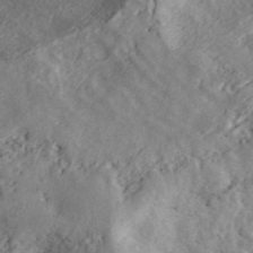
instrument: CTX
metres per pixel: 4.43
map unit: ANa
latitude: 41.5182
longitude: 50.4251
